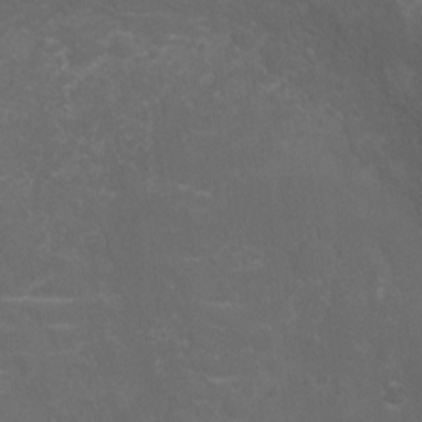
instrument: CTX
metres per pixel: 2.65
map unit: Ht
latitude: -5.0864
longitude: -18.6868
